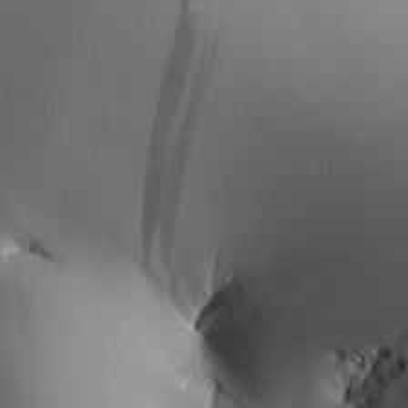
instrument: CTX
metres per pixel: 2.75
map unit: Aa
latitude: 25.4993
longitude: -129.3670
